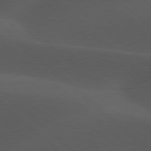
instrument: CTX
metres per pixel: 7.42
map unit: lApd
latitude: 77.8772
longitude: -54.3845
